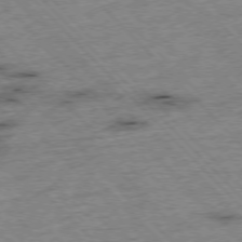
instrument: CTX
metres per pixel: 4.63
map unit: Hpe
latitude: -76.6518
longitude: -15.6694
